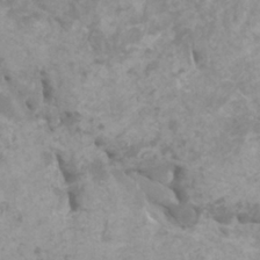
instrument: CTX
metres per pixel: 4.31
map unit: HNhu
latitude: 2.1389
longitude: -1.5371
